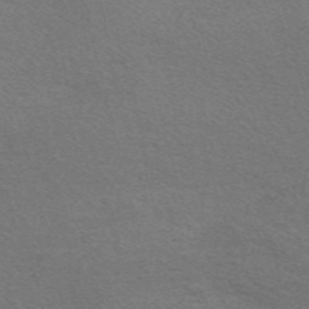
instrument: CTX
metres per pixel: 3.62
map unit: Nve
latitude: -56.6896
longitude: 60.4062
